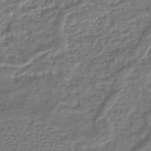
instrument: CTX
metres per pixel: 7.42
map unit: HNhu
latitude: -45.3510
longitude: 96.8030
